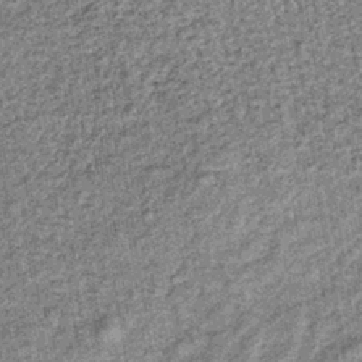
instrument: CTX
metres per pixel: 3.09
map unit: lHb
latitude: -37.5210
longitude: 64.0283
